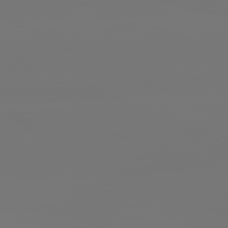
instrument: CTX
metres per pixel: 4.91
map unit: lApd
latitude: 80.9703
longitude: -152.1767
